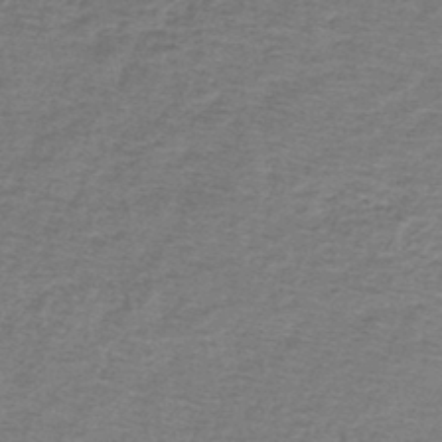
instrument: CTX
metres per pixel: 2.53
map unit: lHb
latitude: -44.7463
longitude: 57.2754
